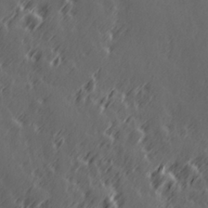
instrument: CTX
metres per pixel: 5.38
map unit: Hve
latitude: 26.6302
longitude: 145.8234
